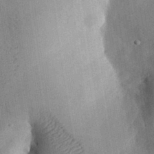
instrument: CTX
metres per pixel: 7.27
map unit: eHh
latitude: 30.5735
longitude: -79.7639
